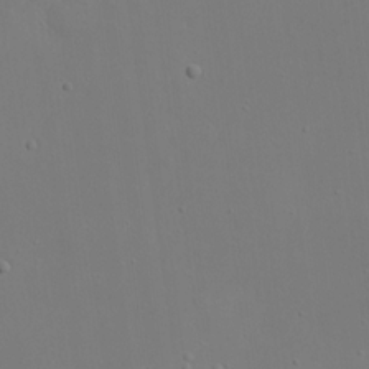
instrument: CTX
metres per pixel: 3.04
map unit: eHh
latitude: 20.6302
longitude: -72.0444
